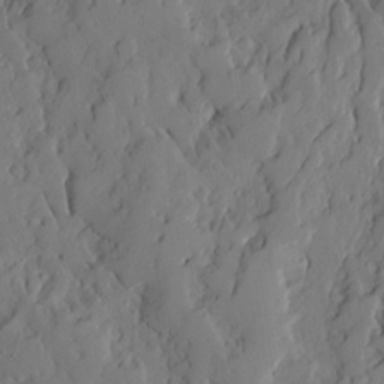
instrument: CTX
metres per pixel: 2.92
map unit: Ave
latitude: 13.7828
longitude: -132.1389
